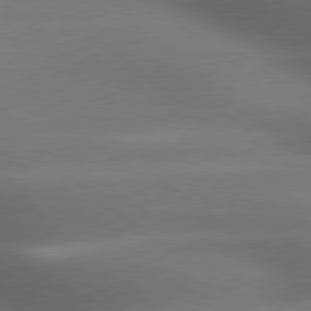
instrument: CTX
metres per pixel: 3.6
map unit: lApd
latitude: 79.4805
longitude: -118.5168
